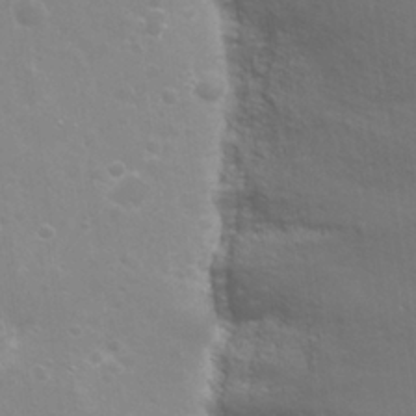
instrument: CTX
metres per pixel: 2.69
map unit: Nhu
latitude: 26.4412
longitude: -51.5749
